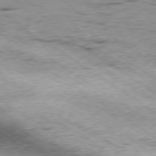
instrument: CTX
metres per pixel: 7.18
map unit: Hpe
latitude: -79.5210
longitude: 8.2739
